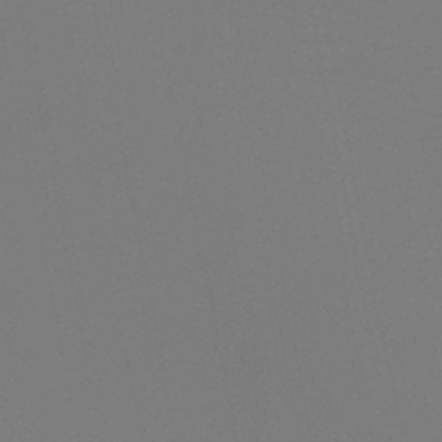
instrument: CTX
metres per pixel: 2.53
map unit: HNb
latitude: -46.8975
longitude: -43.0081
